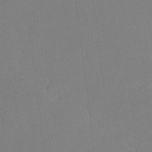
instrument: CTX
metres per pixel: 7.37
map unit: lHvf
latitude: -12.6330
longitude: -100.1956
